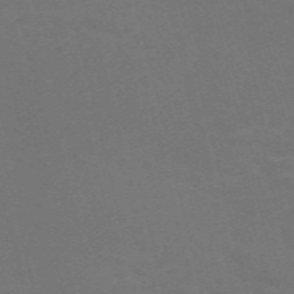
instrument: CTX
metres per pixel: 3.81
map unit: Nve
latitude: -59.0108
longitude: 63.4832
